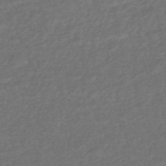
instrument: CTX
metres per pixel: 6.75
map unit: HNhu
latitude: -47.8611
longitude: 96.9731
